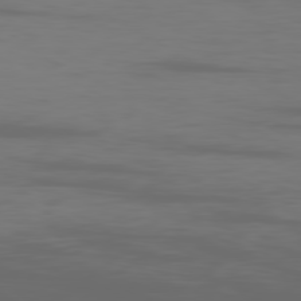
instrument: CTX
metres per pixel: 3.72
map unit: Ap
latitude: -80.3118
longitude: -92.9135
